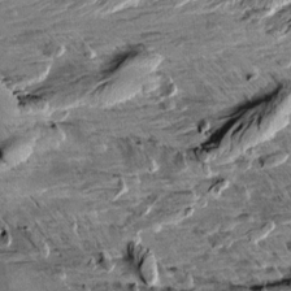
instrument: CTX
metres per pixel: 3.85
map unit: Aa
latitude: 10.6113
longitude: -141.2914
